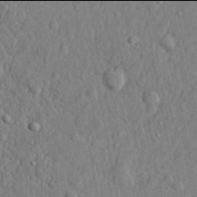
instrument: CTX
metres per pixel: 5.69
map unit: lHvf
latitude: 21.9906
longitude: 143.6532
